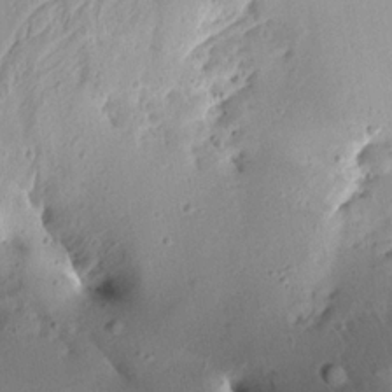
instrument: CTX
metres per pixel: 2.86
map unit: Aa
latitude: 12.9325
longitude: -141.3670
